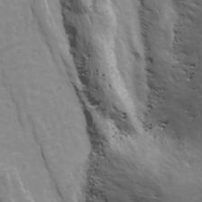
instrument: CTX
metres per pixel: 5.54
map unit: Ave
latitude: 18.2711
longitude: -133.7639
